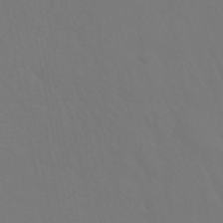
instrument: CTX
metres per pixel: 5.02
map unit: ANa
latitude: 42.8191
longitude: 22.9920
